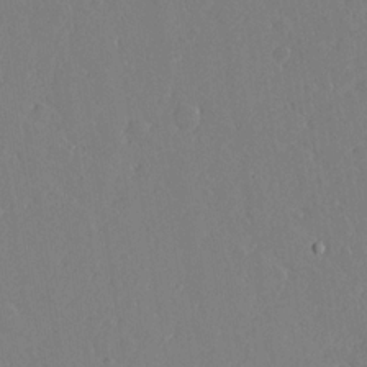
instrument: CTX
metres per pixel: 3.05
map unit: Aa
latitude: 17.5749
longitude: -126.4223
